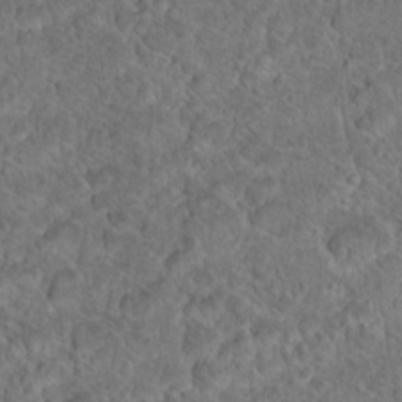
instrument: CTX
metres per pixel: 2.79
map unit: Hto
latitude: 17.6127
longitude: -37.2348
